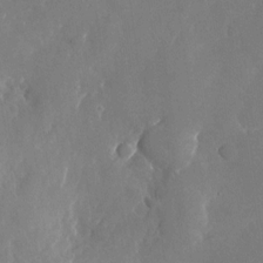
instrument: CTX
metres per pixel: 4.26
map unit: Nhu
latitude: -25.9178
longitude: -70.6490
